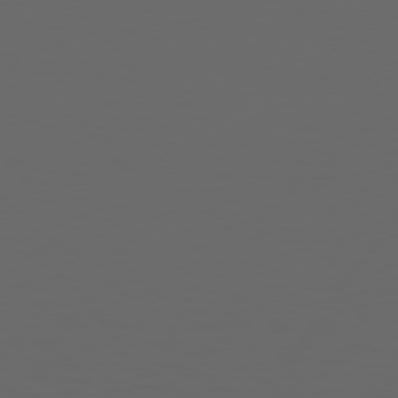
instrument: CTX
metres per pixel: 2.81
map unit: Hpe
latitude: 75.3104
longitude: -125.8772
